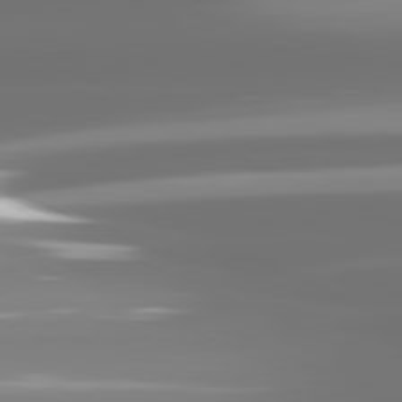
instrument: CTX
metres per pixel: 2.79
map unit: lApd
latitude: 81.7072
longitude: -137.1970
